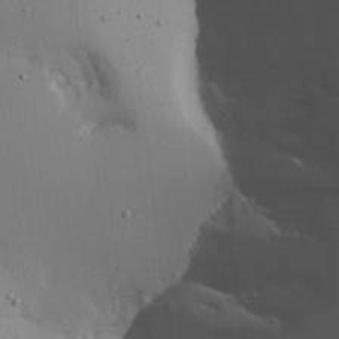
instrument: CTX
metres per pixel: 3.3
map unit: Aa
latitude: 13.2915
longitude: -143.0648
